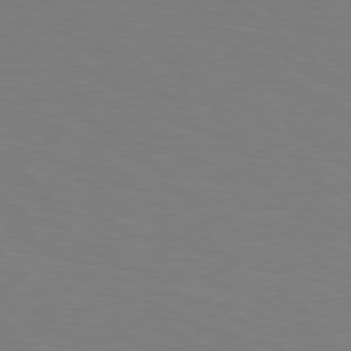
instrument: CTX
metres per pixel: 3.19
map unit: lApd
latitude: 78.7058
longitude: -176.6868
